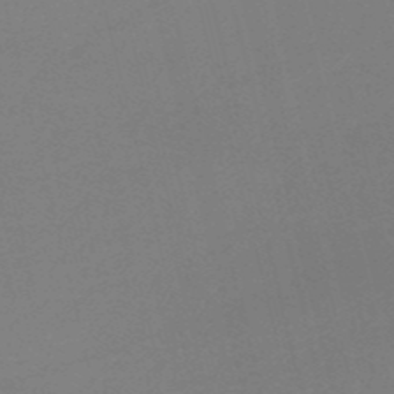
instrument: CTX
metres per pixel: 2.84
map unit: HNb
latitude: -50.2361
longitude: -42.0255
